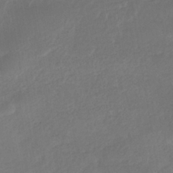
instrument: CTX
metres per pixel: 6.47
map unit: eHh
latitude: -40.1228
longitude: -25.9717
